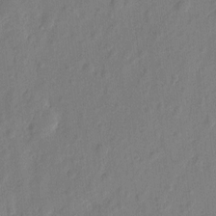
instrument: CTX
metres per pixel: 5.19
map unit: eHh
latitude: 7.0269
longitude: -74.9136
